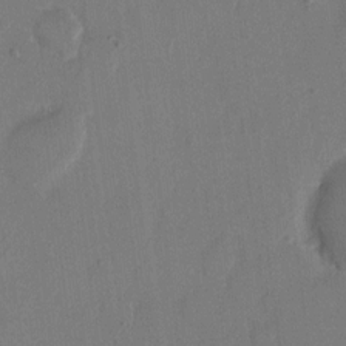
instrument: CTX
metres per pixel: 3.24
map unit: eHh
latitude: 11.5938
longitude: -69.2348
